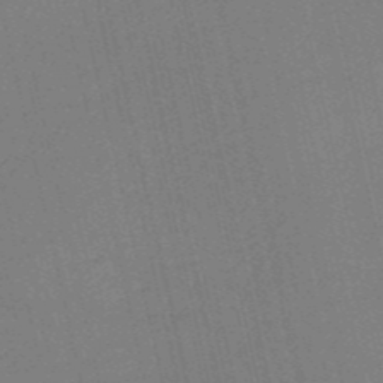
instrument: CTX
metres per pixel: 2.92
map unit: HNb
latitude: -52.2172
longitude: -41.2725
